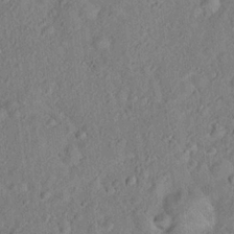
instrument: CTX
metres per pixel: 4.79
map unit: Hto
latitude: 17.2537
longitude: -52.7435
